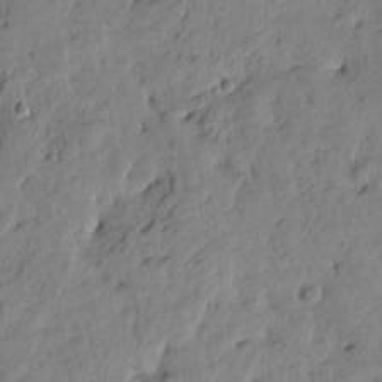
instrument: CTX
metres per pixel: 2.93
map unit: Htu
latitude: 1.5371
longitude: 179.8233
